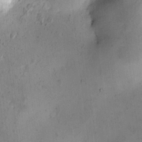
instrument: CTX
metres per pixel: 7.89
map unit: HNhu
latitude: 10.3845
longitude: 9.4265
